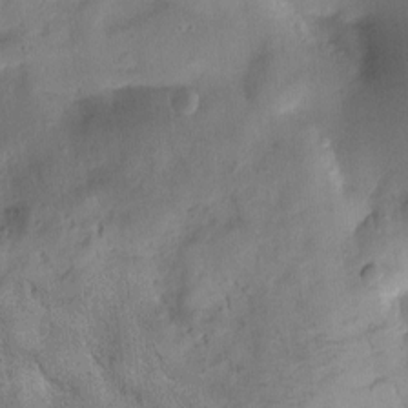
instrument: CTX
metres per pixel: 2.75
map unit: Htu
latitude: 0.5923
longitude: 174.5573
